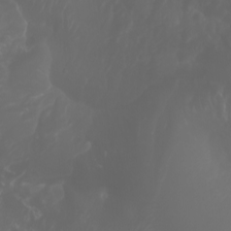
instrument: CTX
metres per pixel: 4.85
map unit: Nhu
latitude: -7.1809
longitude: -74.1011
